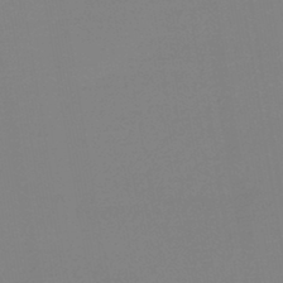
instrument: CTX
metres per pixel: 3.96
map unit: lHb
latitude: -44.1039
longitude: 66.1984
